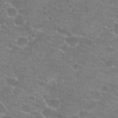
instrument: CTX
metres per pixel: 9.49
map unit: Hto
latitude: 20.8758
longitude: -43.0647
